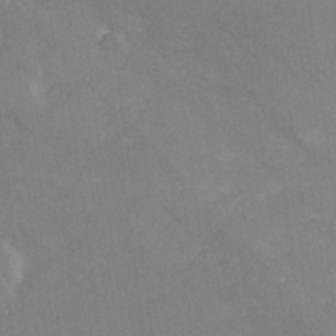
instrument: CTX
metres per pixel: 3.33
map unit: lHvf
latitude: 27.1214
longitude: 140.8030
